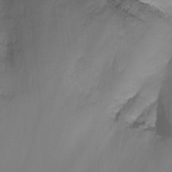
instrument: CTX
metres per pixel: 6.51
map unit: Nhu
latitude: -13.8989
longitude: -54.1956
